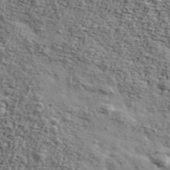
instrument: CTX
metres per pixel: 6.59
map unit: Ave
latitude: 42.7813
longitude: -110.2334
